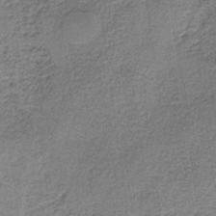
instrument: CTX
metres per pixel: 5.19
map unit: HNb
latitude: -35.7855
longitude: 53.1998
